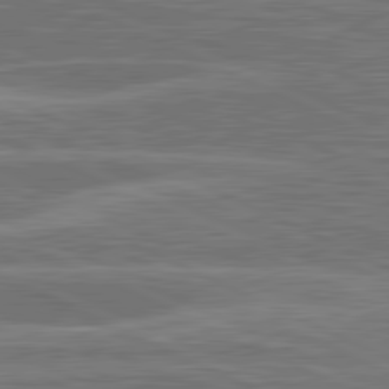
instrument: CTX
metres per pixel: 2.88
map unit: lApd
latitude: 81.3293
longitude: -167.8583
